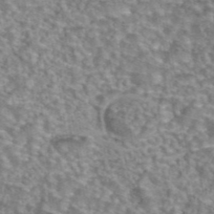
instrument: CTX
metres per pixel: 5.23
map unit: eAb
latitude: 44.1389
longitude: 105.0675
